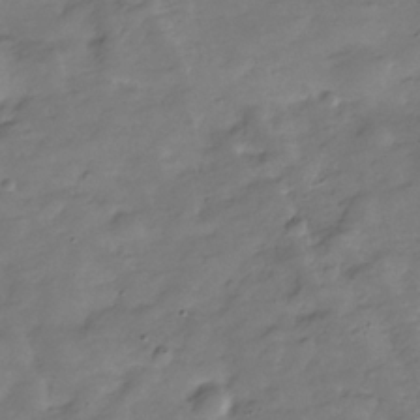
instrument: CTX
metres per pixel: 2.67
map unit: Hve
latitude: -30.3495
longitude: 91.5210
